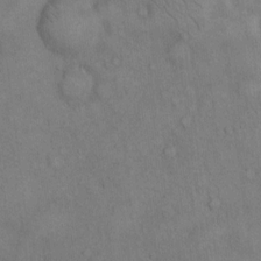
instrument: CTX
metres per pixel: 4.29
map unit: Hto
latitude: 10.2145
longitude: -60.5734
